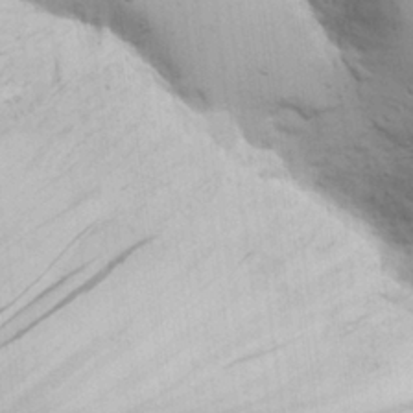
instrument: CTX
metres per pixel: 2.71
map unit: Nhu
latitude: 26.4601
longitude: -68.2334
